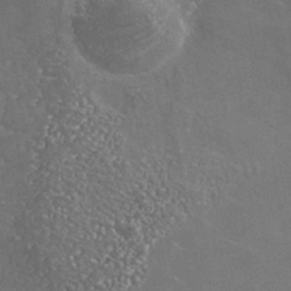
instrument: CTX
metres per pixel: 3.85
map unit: Nhe
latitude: -36.0283
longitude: -92.6301
